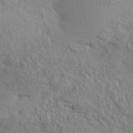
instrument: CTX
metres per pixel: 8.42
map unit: ANa
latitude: 42.0822
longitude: 51.5021
